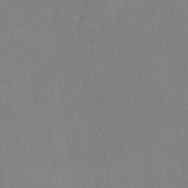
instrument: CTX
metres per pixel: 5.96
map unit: lHvf
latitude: -10.3306
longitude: -100.5546
